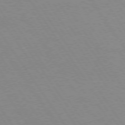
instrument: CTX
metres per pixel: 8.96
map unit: Hpe
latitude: 74.1578
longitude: -140.5545
